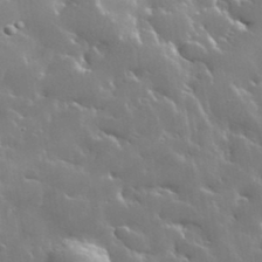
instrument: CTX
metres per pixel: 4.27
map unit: lHvf
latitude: 36.1011
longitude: -91.3293
